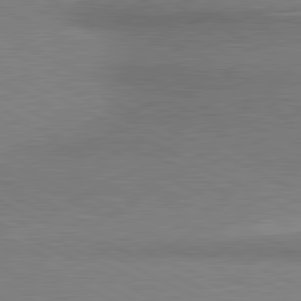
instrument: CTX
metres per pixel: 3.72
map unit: lApd
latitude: 80.7813
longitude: 164.9164
